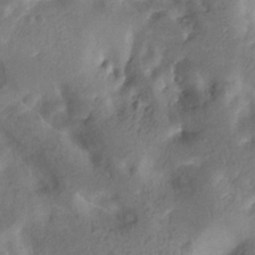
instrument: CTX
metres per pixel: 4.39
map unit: Htu
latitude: -12.2362
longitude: -73.9906
